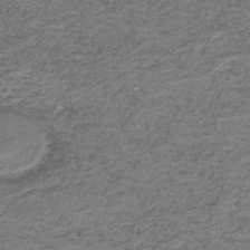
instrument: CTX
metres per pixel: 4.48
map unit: HNb
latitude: -44.4629
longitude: 49.9367
